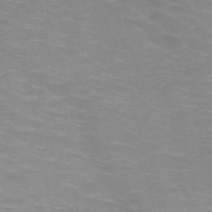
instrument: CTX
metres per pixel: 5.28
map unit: HNb
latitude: -48.3118
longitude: -46.8002
